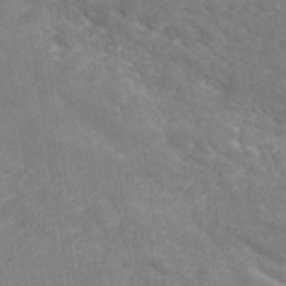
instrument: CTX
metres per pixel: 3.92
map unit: ANa
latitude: 41.9528
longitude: 29.1242
